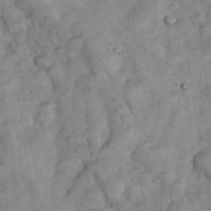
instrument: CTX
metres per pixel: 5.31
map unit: eHh
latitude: 35.4237
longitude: -68.9892
